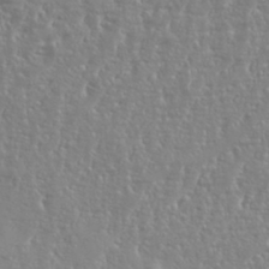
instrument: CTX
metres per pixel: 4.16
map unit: eHh
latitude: 34.7246
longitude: -134.5734
